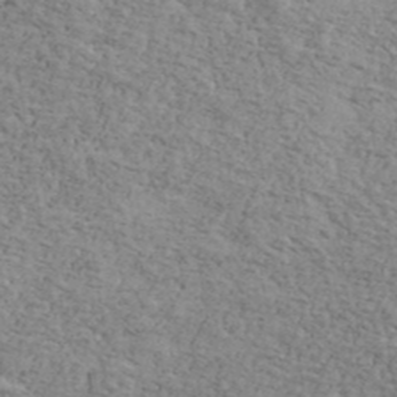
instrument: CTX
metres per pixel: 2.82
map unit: Ave
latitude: 41.4048
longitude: -109.2726
